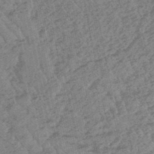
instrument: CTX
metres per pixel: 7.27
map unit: eHb
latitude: -48.3118
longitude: 86.7085
